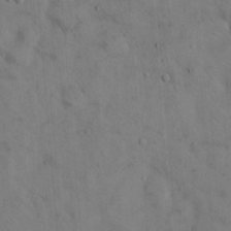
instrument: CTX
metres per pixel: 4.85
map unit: Hto
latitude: 13.8206
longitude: -59.5938
